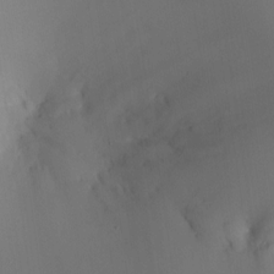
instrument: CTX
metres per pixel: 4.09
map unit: HNhu
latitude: 8.1011
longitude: 8.5196
